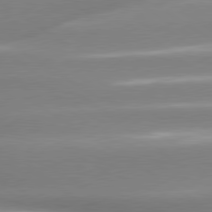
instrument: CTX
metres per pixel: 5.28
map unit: lApd
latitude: 80.0444
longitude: -137.1592
